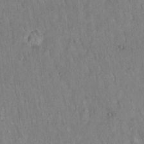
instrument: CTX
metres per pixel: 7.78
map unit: Hto
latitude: 15.0081
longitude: -59.3482
